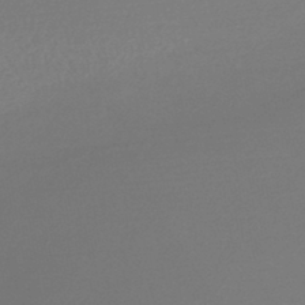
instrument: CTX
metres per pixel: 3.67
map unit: lHb
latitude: -45.3699
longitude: 76.8408
